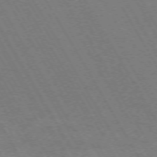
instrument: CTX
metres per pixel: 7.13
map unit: Hpe
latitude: -73.8044
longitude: 2.8785
